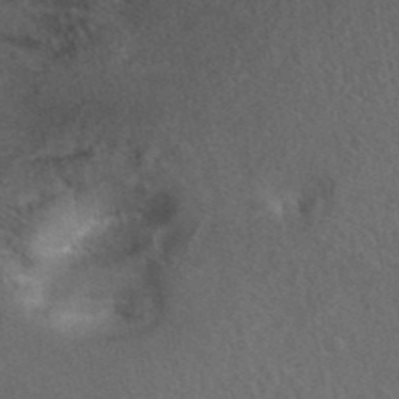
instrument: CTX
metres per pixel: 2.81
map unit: ANa
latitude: 40.6868
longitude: 18.3495
